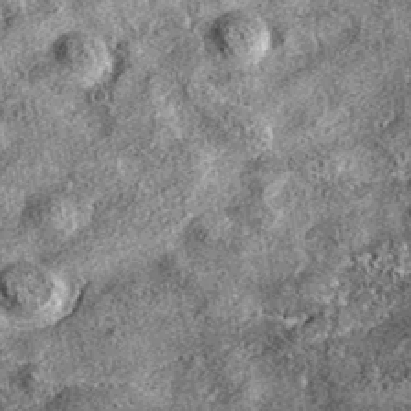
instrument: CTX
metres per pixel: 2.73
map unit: eAb
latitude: 37.9717
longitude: 106.5574
